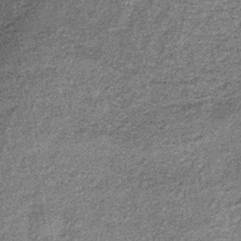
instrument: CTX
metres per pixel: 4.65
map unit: lHb
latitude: -37.8233
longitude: 65.8234
